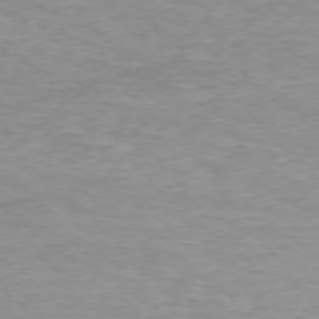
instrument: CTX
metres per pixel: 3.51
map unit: Ap
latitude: -75.7856
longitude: -88.5735
